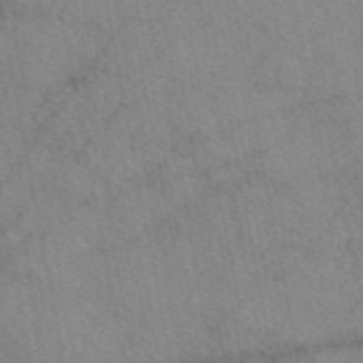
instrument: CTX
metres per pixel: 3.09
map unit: eAb
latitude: 48.2900
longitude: 111.4832
